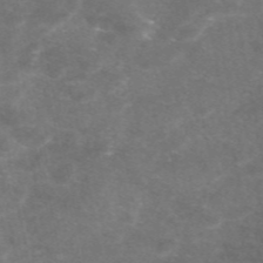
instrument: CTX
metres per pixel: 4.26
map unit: eAb
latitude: 47.3860
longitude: 120.1417
